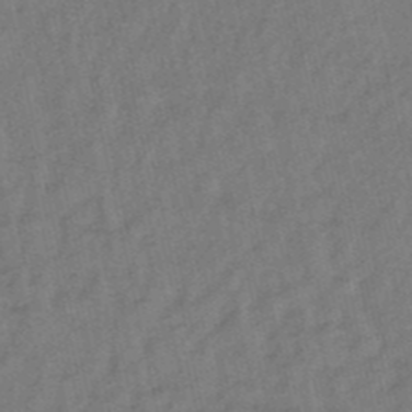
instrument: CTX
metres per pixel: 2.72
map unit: lHb
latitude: -49.5210
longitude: 73.2943
